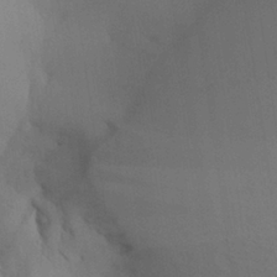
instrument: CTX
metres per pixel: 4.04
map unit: Aa
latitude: 27.2159
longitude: -132.4223
